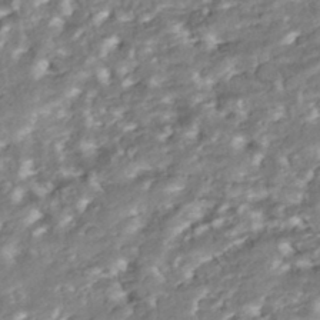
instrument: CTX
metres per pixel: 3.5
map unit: ANa
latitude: -42.5951
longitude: 107.5022
